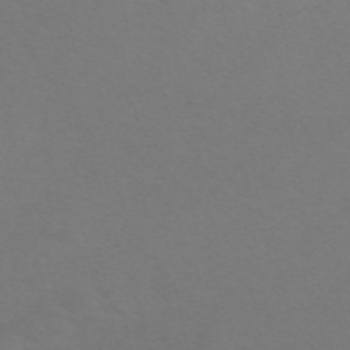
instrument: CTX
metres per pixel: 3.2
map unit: ANa
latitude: 51.9906
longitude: -71.5938
